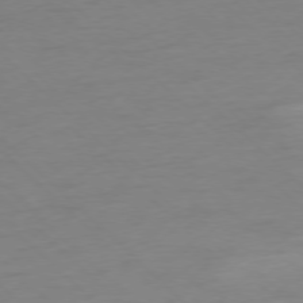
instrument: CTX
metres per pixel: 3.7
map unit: Ap
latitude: -77.4643
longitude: -91.7072
